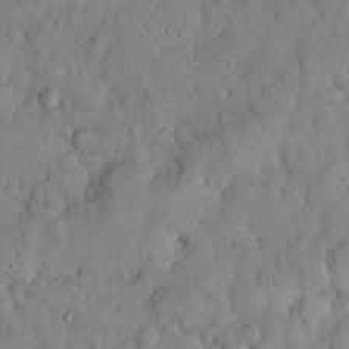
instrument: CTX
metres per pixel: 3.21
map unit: Nhu
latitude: 28.5168
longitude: -69.1214
